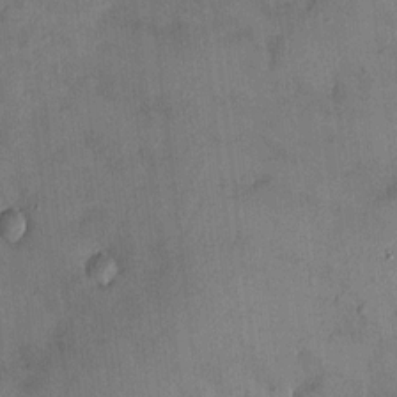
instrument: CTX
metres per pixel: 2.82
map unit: HNhu
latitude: 6.4601
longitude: 0.2551
